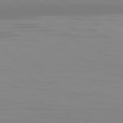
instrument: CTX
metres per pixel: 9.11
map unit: Hpe
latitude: 77.1592
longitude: -174.8002
